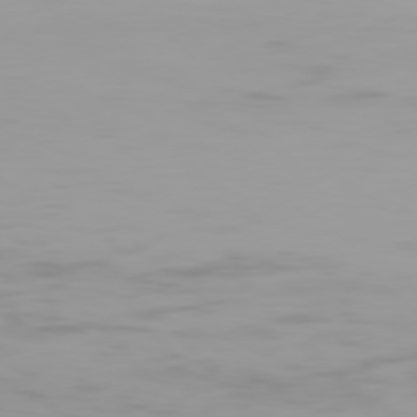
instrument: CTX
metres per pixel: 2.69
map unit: Hpe
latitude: 77.6316
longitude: -166.1766
